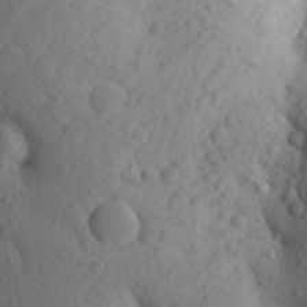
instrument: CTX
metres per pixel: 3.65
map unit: Aa
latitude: 26.8569
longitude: -149.3104
